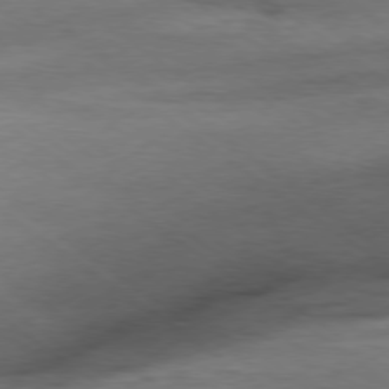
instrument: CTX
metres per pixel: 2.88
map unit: Hpe
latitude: -79.2565
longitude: 9.2565
